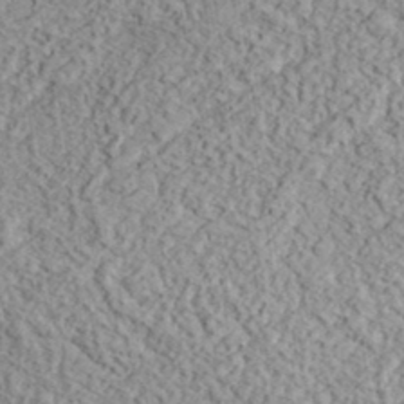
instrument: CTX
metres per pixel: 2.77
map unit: eHh
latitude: 37.5938
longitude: -81.2348
